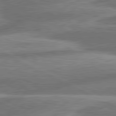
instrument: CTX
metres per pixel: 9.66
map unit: lApd
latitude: 80.9136
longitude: -167.2159
